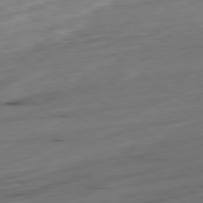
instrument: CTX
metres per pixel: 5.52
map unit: Ap
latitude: -79.4076
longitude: -58.4979
